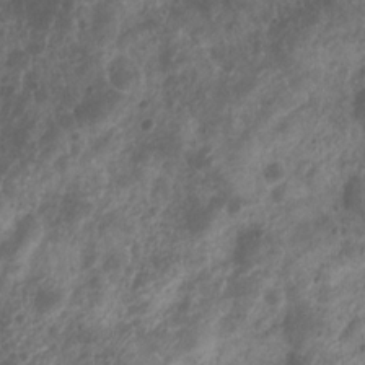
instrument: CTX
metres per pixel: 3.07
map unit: Nhu
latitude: 7.2348
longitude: -21.8583
